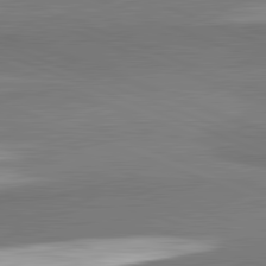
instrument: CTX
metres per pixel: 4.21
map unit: lApd
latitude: 82.3656
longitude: 160.8408
